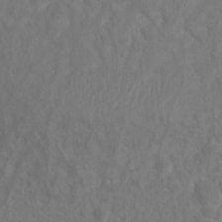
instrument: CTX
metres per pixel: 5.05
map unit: Nhu
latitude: 11.7261
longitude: -27.7450
